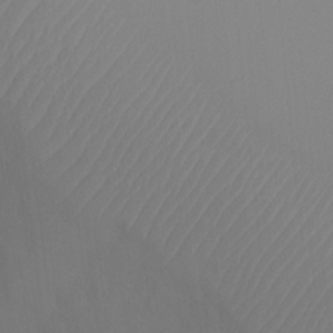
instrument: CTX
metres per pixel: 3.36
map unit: Ht
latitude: 1.8016
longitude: -34.2522
